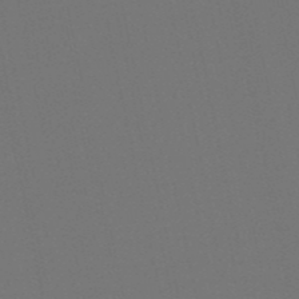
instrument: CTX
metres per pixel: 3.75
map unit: lHb
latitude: -51.2754
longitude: 80.3118
